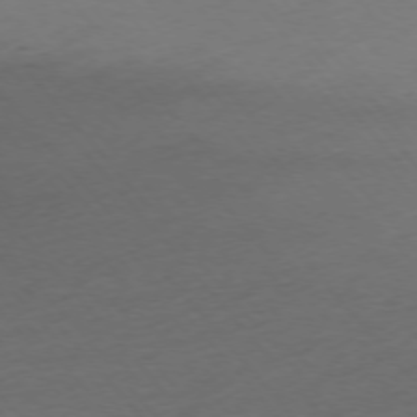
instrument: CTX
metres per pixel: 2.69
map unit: Ap
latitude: -75.6722
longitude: -66.3089
